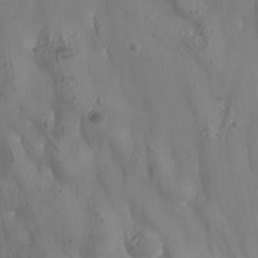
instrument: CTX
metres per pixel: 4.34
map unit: Nhe
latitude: -37.3698
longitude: 138.3873
